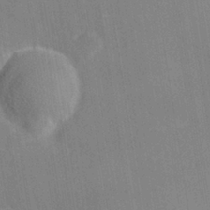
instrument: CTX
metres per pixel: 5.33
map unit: lHvf
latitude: 26.8758
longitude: 143.5588
